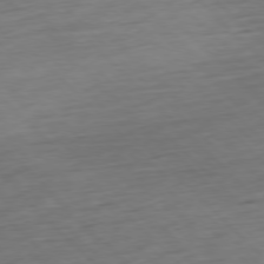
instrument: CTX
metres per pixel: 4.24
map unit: Hpe
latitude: -77.6911
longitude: 12.9164
